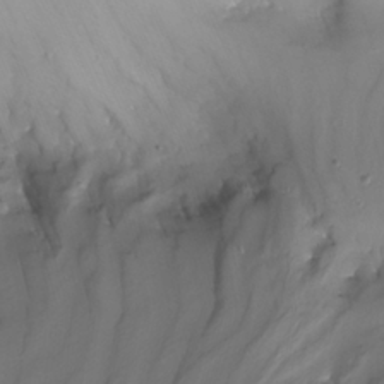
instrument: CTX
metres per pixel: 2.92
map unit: Nhu
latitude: -9.3887
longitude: -76.8569
